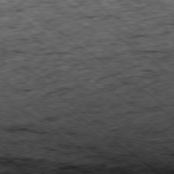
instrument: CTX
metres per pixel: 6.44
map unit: Ap
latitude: -79.1809
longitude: -76.6679
